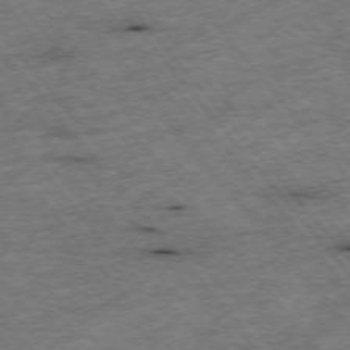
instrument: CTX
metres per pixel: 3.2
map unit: Hpe
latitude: -75.5022
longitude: -16.7435
